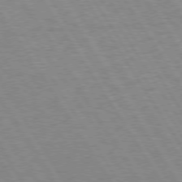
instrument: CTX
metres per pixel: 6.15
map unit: Hpe
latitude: 74.3278
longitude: -135.9717
